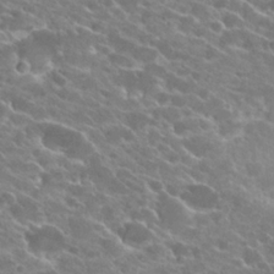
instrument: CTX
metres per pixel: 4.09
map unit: Hto
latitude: 23.8772
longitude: -38.0255
